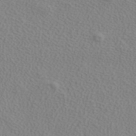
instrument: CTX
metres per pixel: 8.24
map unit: ANa
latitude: 38.8380
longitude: 20.8597
